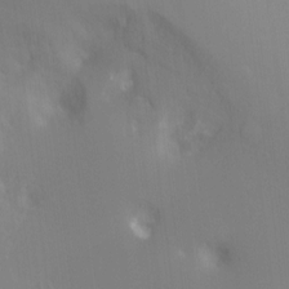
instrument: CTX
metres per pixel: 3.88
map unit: Ht
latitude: -8.3684
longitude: -30.3845
